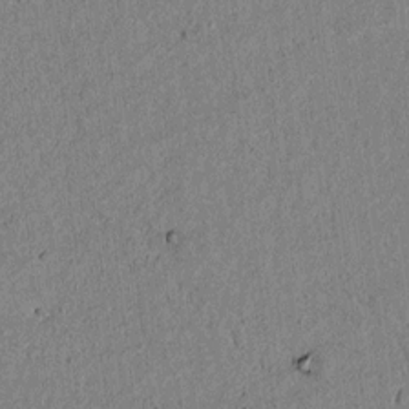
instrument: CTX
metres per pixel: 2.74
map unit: lAvf
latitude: 5.9906
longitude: 168.0094
